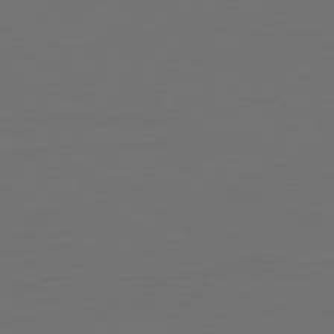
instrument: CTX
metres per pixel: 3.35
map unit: Hpe
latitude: -81.7856
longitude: 7.8611
